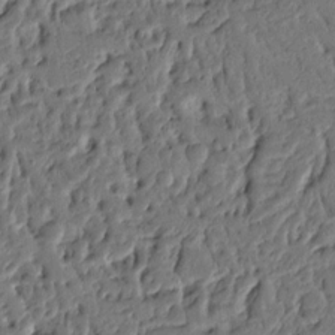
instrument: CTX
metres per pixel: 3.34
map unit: Ht
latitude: 8.9514
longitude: -77.9339
